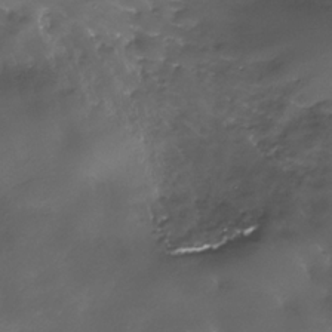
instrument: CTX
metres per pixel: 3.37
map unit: Nhe
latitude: -35.2943
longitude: -92.3089
